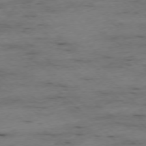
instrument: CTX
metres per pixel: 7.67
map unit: Ap
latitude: -77.0675
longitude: -90.2900
